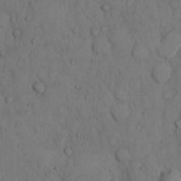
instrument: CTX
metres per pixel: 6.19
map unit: Hto
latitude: 9.0459
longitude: -57.8016
